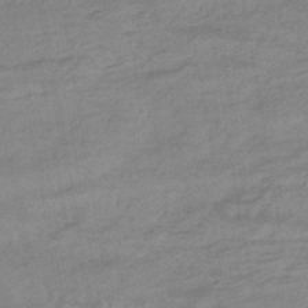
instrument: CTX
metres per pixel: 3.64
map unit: HNhu
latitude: -41.9367
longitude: 91.4266
